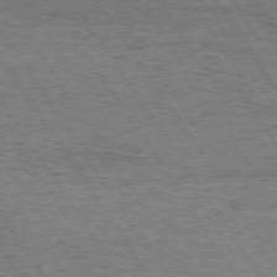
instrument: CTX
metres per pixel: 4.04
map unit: Hpe
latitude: 74.4223
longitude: -151.2537
